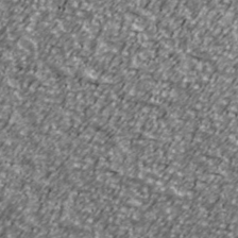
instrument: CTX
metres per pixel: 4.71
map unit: Ave
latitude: 40.9891
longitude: -113.8394
